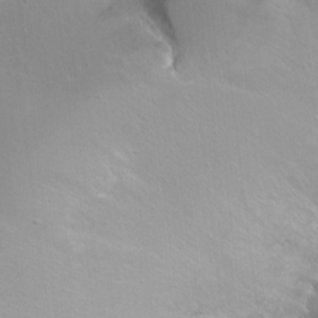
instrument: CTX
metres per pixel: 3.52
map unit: Hto
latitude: -4.4062
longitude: -35.5371
